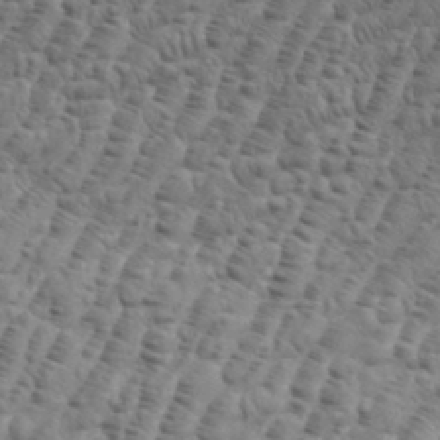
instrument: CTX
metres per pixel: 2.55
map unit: eHh
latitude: 36.3656
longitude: -136.4223
